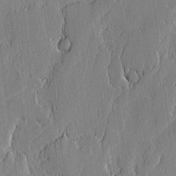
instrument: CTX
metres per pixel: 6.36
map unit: lAvf
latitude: -1.0487
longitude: -107.9150
